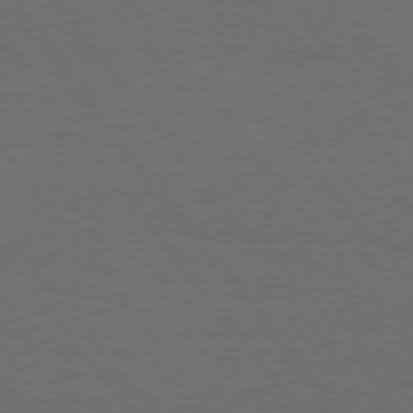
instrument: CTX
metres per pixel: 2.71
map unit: Hpe
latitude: 75.5371
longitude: -130.8380
